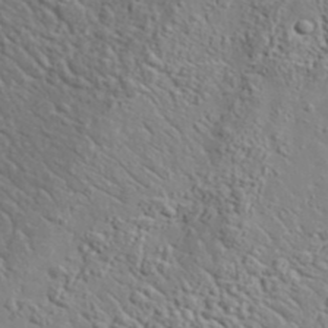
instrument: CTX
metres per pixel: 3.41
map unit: lHvf
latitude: 37.7072
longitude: -92.0444
